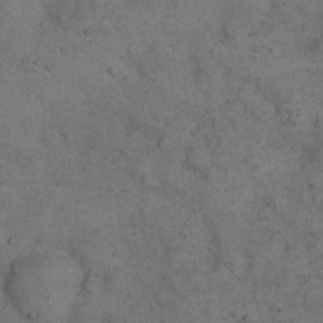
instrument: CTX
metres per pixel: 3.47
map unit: eHh
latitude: 15.2159
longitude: -63.0459
